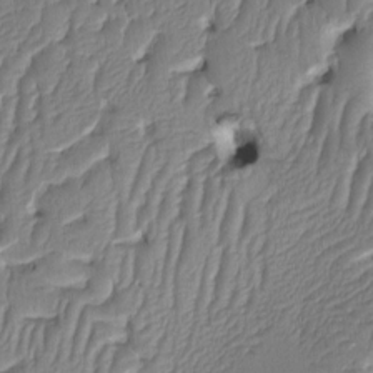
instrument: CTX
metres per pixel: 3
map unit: HNhu
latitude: -1.6533
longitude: 14.4440
